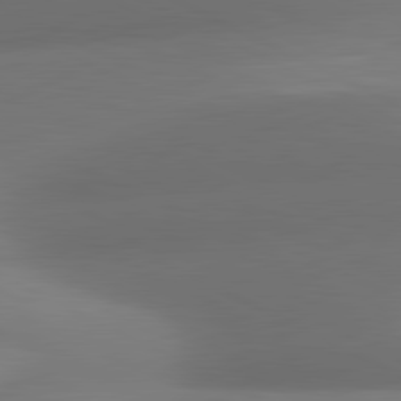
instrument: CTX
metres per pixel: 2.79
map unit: lApd
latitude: 81.1592
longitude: 132.0850
